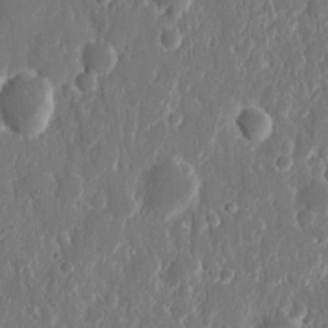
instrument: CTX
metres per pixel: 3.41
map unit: eHh
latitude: 11.4804
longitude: -71.1403
